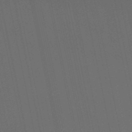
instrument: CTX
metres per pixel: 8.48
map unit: eHb
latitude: -51.0675
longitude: 70.5385
